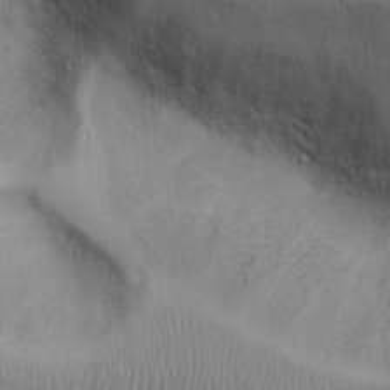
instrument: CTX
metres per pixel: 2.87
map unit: Ht
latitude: -2.4818
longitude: -14.7247
